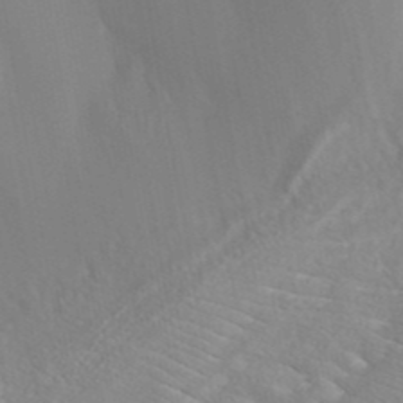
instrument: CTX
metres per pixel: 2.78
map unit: ANa
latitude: 41.5371
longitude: 27.9178
